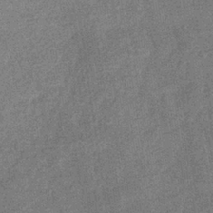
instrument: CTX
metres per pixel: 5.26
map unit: eHb
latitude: -35.1620
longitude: 78.2928
